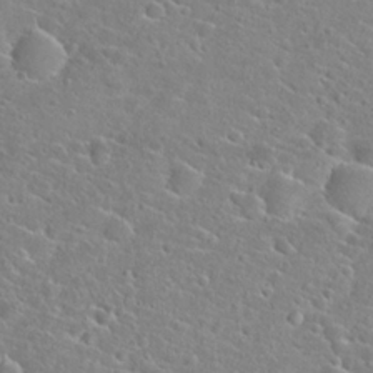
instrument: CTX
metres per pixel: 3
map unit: Hto
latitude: 22.4979
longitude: -44.9702
